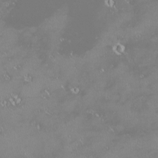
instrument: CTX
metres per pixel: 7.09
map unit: HNhu
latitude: -1.8045
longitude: 11.4266
